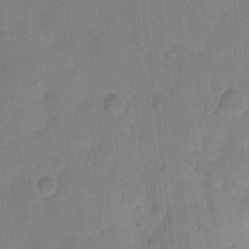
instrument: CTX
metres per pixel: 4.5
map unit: eHh
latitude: 7.8583
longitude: -65.6883
